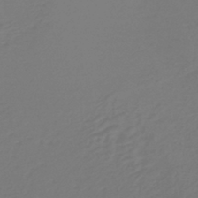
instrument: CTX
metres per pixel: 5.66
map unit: lHb
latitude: -38.8786
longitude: 63.0675
